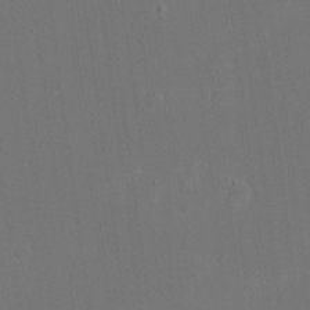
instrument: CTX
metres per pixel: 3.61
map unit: eHh
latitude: 19.2726
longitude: -67.6882
